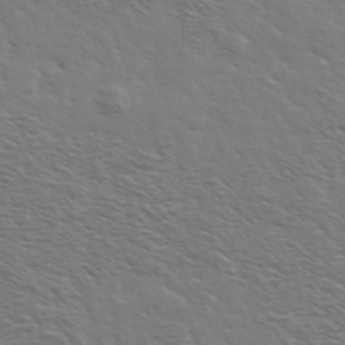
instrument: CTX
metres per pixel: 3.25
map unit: Ave
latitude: 37.7639
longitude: -109.4048
